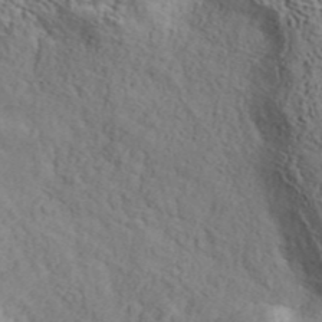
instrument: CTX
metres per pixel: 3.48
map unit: ANa
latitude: 45.3859
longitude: 44.8408
